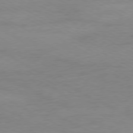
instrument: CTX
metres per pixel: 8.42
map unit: Ap
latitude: -78.0283
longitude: -74.0822
